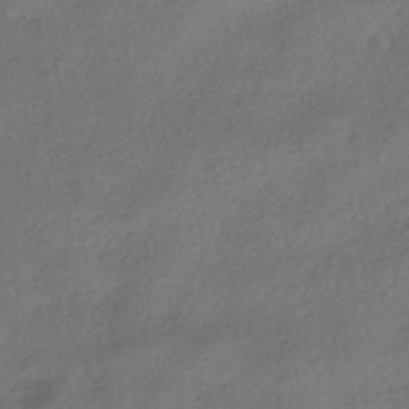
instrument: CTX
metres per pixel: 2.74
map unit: ANa
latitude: -38.9731
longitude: 97.3132
